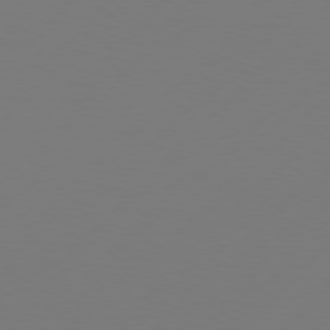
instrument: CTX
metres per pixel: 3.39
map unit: Hpe
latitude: 76.6679
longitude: -127.5560
